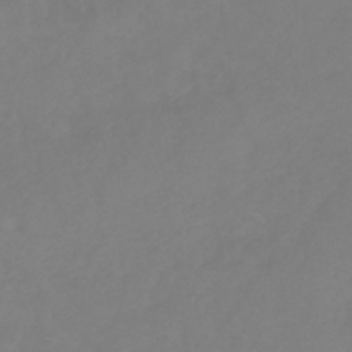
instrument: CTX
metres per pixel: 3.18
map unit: HNb
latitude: -30.9541
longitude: 63.7477
